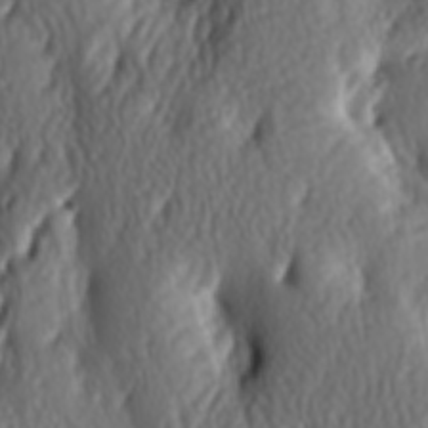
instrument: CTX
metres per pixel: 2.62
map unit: lAa
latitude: -6.8219
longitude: -124.4412
